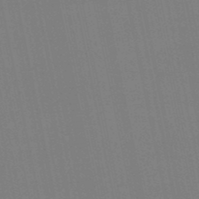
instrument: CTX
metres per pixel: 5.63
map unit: lHb
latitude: -50.4251
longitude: 71.0864
